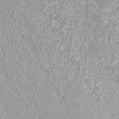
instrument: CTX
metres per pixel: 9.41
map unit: ANa
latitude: 40.4223
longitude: 24.9164
